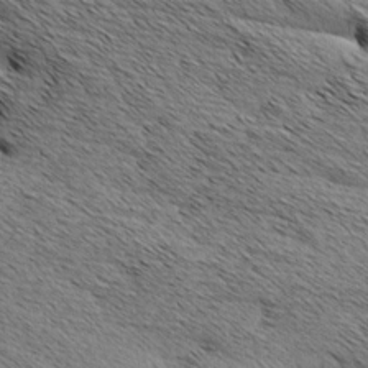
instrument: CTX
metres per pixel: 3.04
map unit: Aa
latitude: 7.5560
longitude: -137.8584
